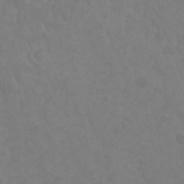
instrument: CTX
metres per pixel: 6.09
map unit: Nhu
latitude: -13.5210
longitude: -70.7435
